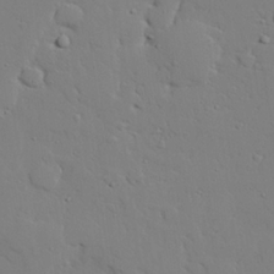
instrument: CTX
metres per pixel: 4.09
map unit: lAvf
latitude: 24.3845
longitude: -109.6882
